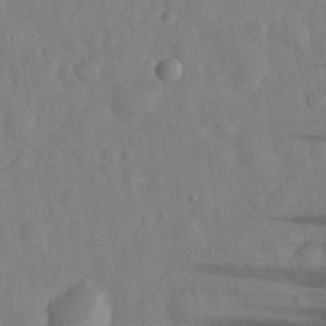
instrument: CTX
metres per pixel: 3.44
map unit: eHh
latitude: 30.8569
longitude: -71.4804
